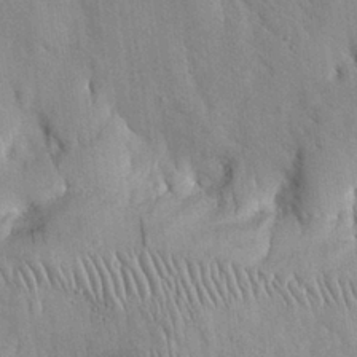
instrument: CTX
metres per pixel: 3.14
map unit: Nhu
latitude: 27.0081
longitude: -71.9906
